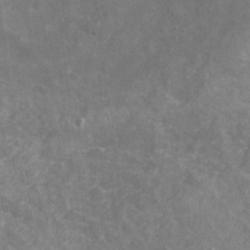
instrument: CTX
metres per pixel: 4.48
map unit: Nhu
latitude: -17.7856
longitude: -57.1025
